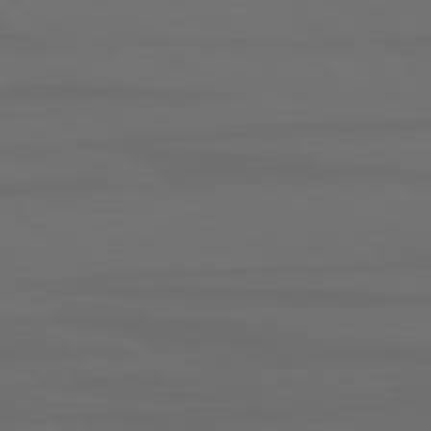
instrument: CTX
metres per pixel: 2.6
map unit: lApd
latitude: 80.0822
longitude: -114.4789
